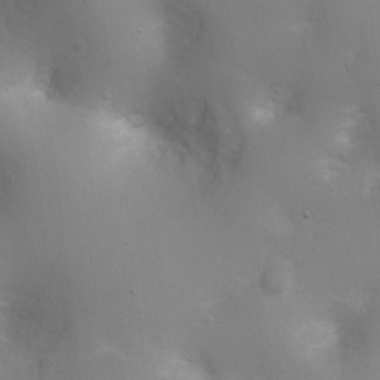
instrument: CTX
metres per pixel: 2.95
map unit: Nhu
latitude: 4.0822
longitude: -26.4223
